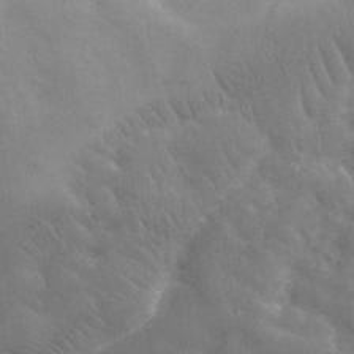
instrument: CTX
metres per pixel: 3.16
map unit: lHvf
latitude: 31.6883
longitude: -89.4994
